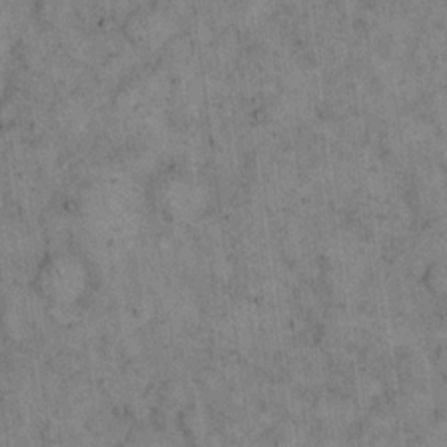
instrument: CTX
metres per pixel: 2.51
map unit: eHh
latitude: 15.9906
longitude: -65.6127
